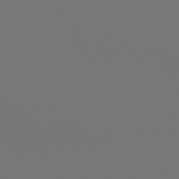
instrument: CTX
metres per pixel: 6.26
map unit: Hpe
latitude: 73.3104
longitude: -122.1200
